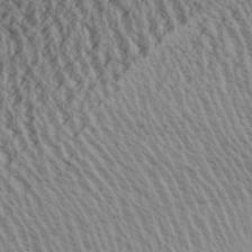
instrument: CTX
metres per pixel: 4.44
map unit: Aa
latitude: 26.0444
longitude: -134.6301
